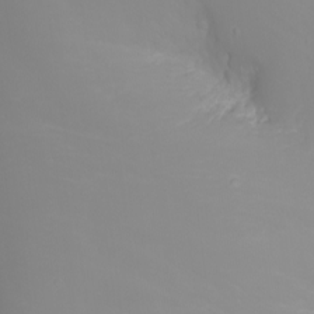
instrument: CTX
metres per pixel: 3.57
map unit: Nhu
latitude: -6.9163
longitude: -88.8758
